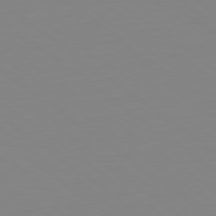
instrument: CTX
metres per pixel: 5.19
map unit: Hpe
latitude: -79.5210
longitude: 13.2565
